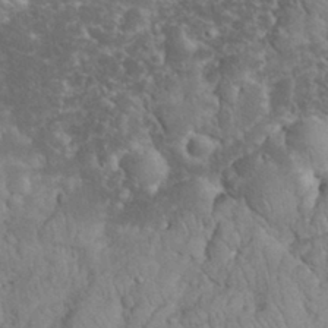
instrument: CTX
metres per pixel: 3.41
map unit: eHh
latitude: 33.3671
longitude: -65.3104
